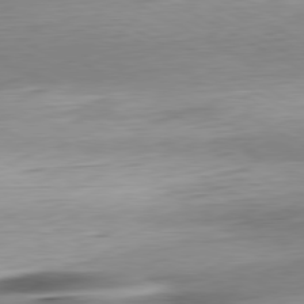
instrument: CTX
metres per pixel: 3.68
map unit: Ap
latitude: -80.9353
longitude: -67.3481
